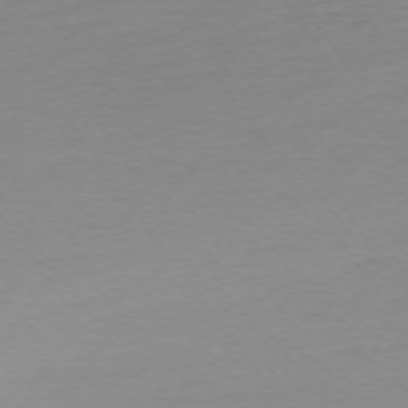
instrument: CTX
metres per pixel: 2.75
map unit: Ap
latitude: -74.6897
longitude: -80.7813
